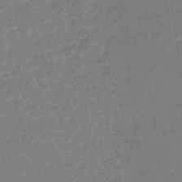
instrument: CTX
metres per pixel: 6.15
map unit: eHb
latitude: -48.3307
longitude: 87.2376
